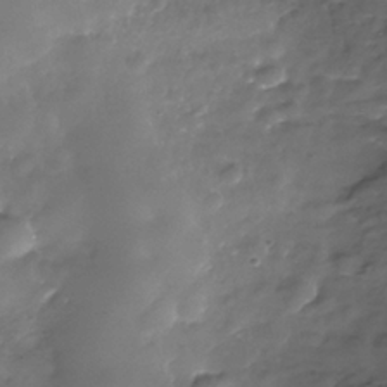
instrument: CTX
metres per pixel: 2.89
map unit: Nhe
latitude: -35.9745
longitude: -92.4979
